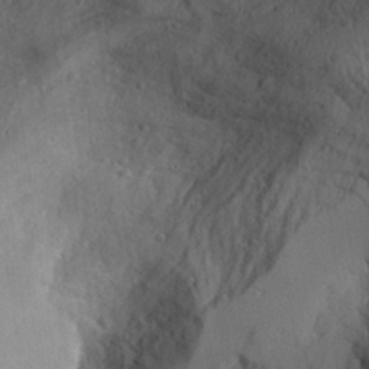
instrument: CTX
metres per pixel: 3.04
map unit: Aa
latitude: 25.3859
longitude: -131.0837
